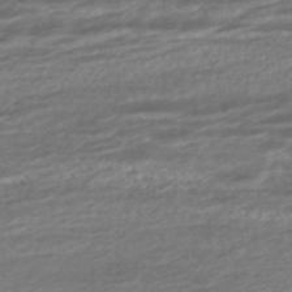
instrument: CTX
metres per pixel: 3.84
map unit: ANa
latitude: -45.1998
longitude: 105.3131
